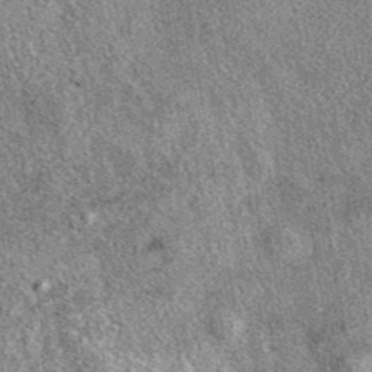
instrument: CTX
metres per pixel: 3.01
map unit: eAb
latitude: 39.4237
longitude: 107.0108
